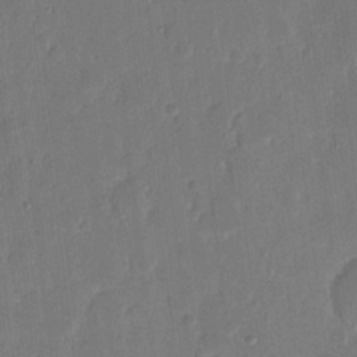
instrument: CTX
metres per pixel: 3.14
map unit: eHh
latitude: 9.7639
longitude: -68.9325
